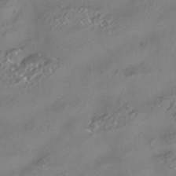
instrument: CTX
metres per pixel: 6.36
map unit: HNhu
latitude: -41.7666
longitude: 103.4077
